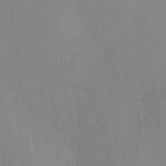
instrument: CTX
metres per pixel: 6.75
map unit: Htu
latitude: -6.9541
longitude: 175.4832
